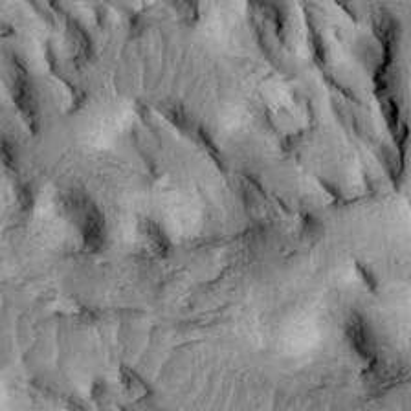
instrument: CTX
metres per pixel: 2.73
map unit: Htu
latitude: -2.1038
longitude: 149.0109
